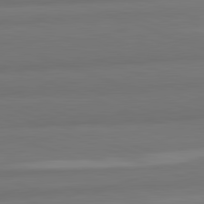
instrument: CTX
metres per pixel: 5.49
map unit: lApd
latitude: 82.2900
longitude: 176.3684
